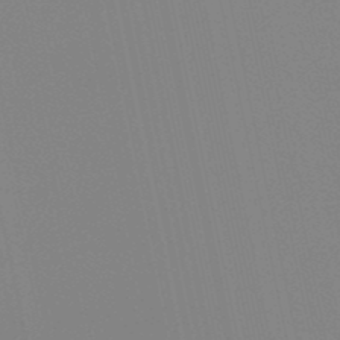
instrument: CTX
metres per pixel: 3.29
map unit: lHb
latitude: -49.1998
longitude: 75.3888
